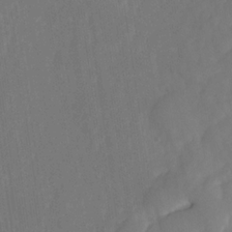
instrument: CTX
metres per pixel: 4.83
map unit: HNhu
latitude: -25.0108
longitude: 49.2187
